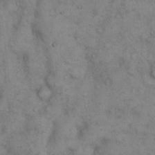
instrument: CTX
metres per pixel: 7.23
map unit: eHh
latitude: 14.7813
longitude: -63.7828
